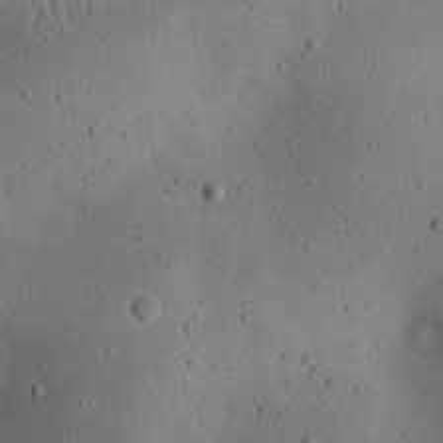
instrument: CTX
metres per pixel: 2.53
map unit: eHh
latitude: 23.2159
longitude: -70.3656
